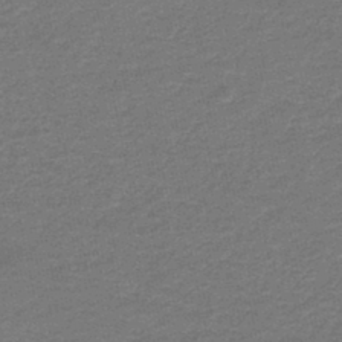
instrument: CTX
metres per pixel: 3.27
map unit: HNb
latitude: -43.6721
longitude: 51.3132
